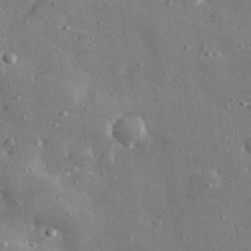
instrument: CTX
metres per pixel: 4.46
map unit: lHvf
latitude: 31.1404
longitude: -88.8758
